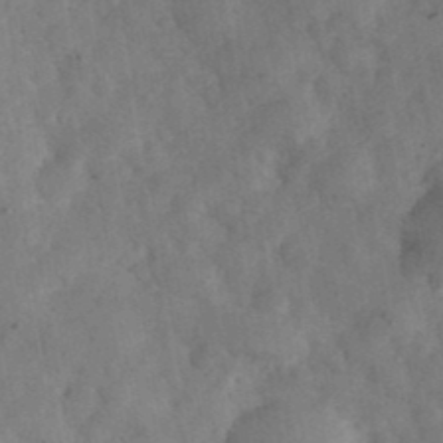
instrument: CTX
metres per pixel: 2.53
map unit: eHh
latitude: 37.1026
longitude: -67.7449
